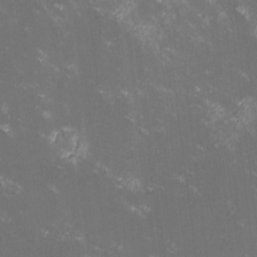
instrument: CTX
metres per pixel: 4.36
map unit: lHvf
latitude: -13.1998
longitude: -100.6491
